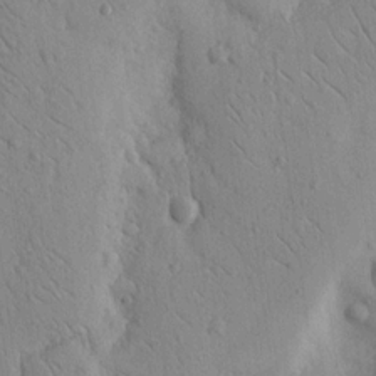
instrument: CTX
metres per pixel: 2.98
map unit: Nhu
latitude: 15.1404
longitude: -78.1011
